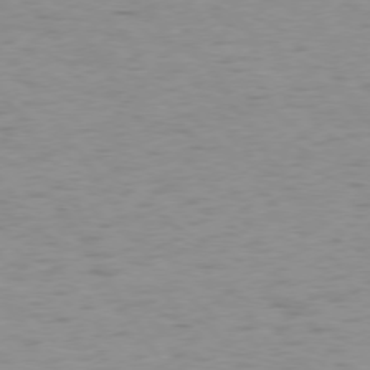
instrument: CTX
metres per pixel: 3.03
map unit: lApd
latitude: 74.2900
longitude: -50.8191
